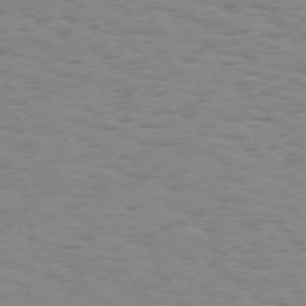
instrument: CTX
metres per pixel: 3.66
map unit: Hpe
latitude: 73.6694
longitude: -132.9892
